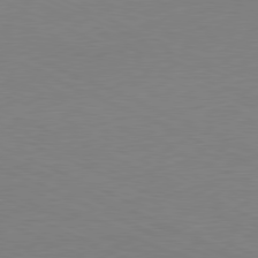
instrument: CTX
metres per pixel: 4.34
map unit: Ap
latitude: -81.1620
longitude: -59.6316
